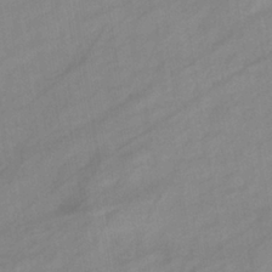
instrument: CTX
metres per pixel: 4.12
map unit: eHb
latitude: -37.5777
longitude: 78.4440
